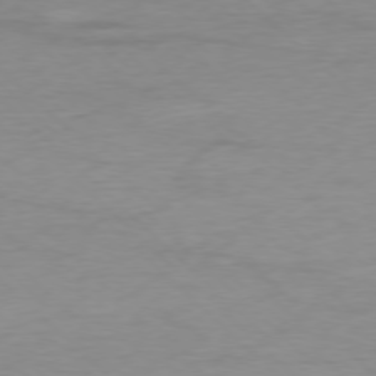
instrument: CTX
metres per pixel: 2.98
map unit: Ap
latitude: -77.7100
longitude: -70.6679
